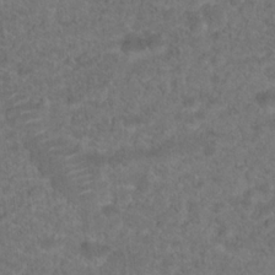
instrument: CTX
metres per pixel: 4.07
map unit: Hto
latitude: 19.0647
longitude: -39.2348
